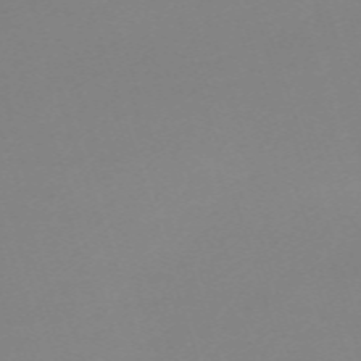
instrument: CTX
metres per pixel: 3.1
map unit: eHh
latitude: -62.7463
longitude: 49.3132
